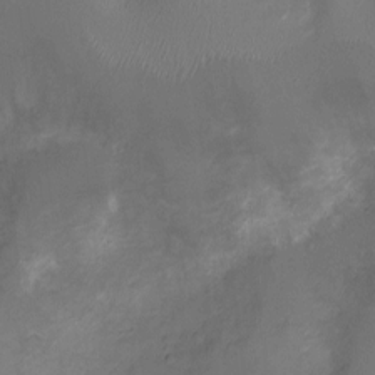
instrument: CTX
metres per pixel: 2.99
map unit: Ht
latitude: -6.8975
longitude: -21.1970
